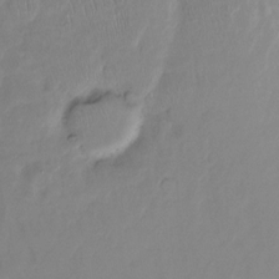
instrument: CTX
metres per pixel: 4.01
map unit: Ht
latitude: -15.1809
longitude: -44.7813
